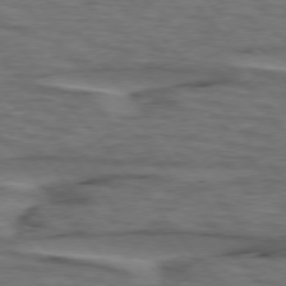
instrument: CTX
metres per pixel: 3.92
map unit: lApd
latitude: 75.9906
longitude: -70.7813
